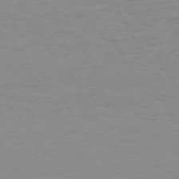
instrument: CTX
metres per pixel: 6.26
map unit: Hpe
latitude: 73.5560
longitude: -129.5938
